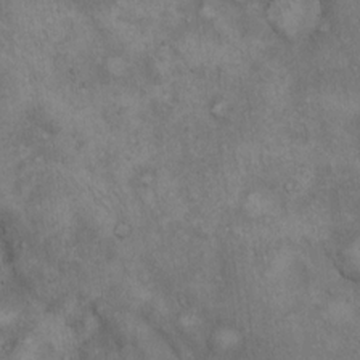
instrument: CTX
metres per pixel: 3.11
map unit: Hto
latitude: 15.3104
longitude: -60.6868
